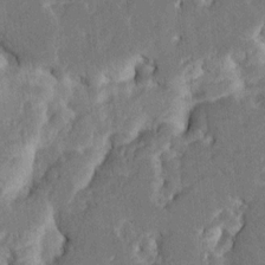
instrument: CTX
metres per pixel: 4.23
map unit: HNhu
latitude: 5.6127
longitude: -6.5924
